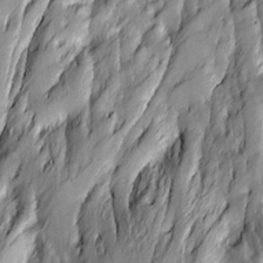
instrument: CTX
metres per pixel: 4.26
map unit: Ave
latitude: 14.0444
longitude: -131.5749
